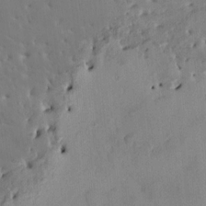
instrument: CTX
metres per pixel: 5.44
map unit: HNhu
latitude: 6.3656
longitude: -0.1200
